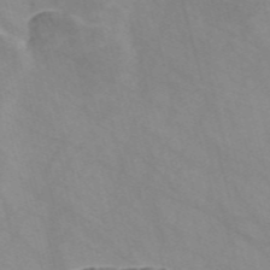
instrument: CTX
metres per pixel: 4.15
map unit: Nve
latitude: -58.0660
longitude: 58.4062
